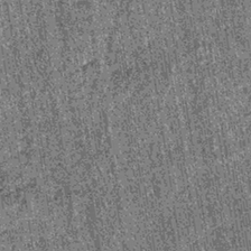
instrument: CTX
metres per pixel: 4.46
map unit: lHb
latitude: -37.8044
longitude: 67.6722
